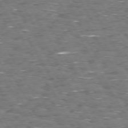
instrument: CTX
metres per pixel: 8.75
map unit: Hpe
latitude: 72.4034
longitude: -123.0836
